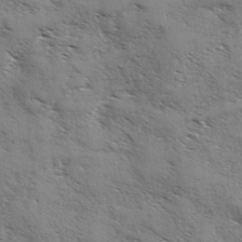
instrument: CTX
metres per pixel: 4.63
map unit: Ave
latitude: 1.0647
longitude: -111.1025
